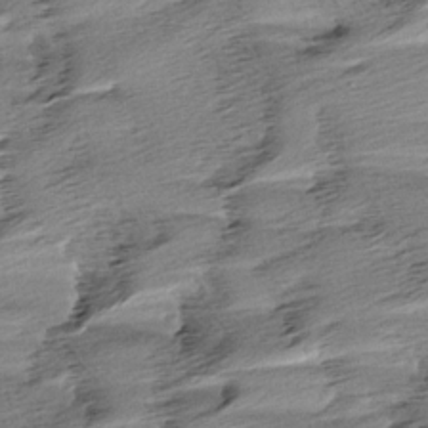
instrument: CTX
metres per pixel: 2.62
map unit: Aa
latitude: 5.9717
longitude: -137.1970
